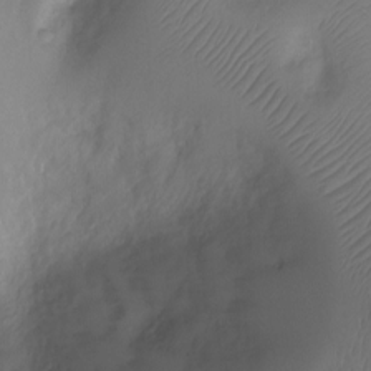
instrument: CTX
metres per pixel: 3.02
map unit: Ht
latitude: -2.8219
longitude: -28.9702
